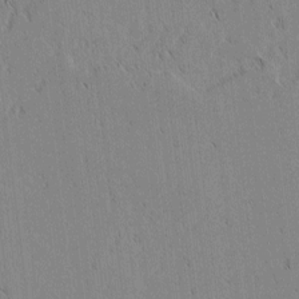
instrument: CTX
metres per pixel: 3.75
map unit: lAvf
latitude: 2.0633
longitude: -107.1970
